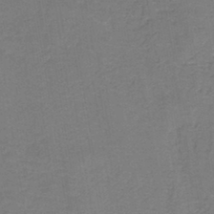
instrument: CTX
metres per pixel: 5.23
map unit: HNb
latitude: -43.4454
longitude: 49.3321
